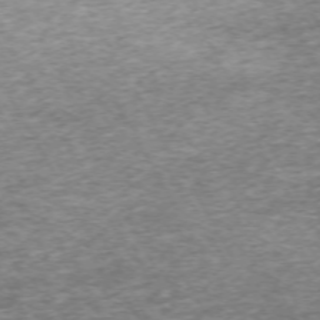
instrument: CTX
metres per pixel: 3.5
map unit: Hpe
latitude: -71.4832
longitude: 13.5777
